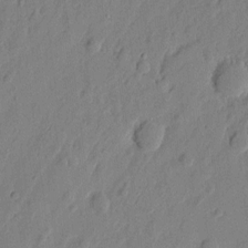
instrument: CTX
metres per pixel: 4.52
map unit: eHh
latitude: 7.5182
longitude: -74.9136
